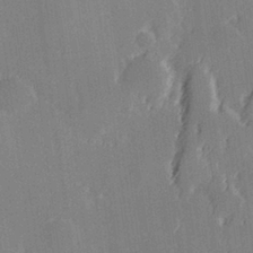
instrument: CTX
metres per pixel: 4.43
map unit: Hve
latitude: 28.0633
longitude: 145.3321
